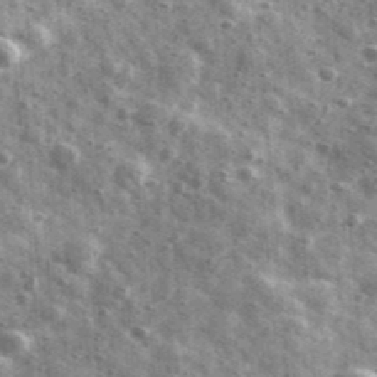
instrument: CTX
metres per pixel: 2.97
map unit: Ave
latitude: 41.7261
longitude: -106.6868
